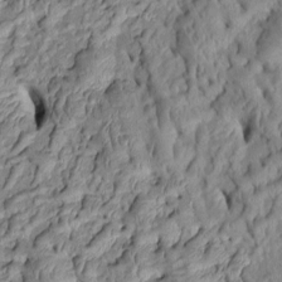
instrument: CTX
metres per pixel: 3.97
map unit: Htu
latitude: 1.4048
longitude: 149.4266
